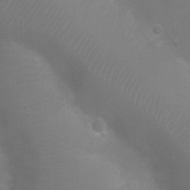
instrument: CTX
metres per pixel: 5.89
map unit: Ht
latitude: -3.5588
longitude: -19.1970
